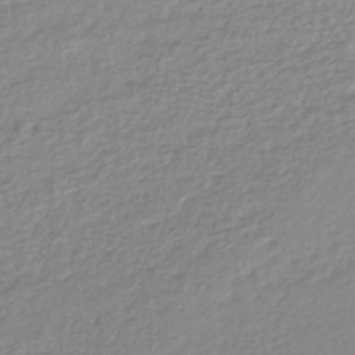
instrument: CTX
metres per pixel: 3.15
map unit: lHb
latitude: -44.0283
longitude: 72.5007
